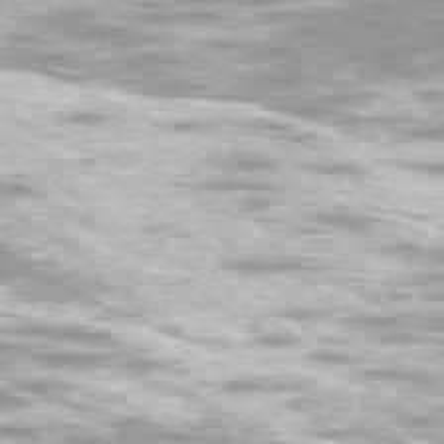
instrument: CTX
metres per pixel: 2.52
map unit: Ap
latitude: -74.9920
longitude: -75.8961
